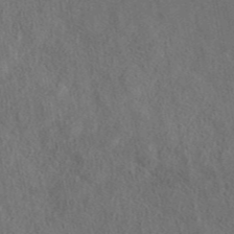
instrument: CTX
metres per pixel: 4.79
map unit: eAb
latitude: 43.8017
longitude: 109.4832
